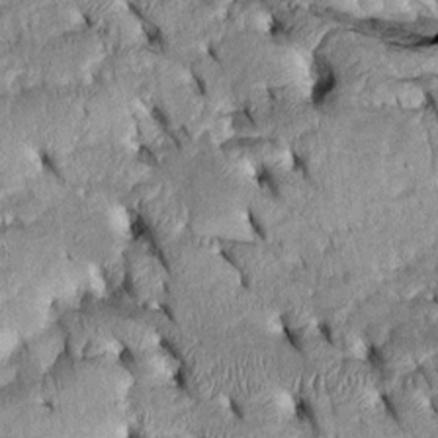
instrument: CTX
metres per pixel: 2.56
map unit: Htu
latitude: -2.6518
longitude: 151.9556
